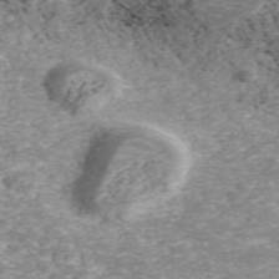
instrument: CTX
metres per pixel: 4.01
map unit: ANa
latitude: 41.1403
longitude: 33.9745
